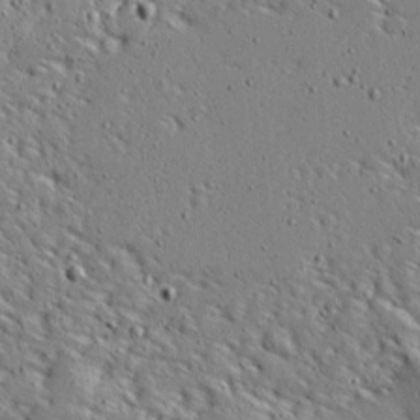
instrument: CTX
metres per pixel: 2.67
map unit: Ave
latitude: 13.8017
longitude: -138.4412
